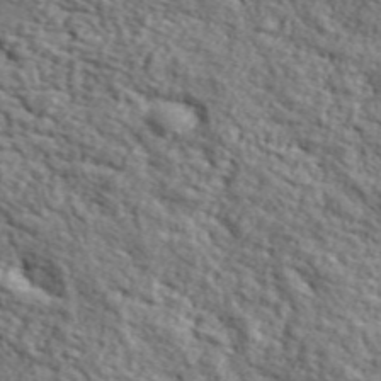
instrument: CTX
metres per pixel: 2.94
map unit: lHvf
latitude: 37.9528
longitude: -87.2159
